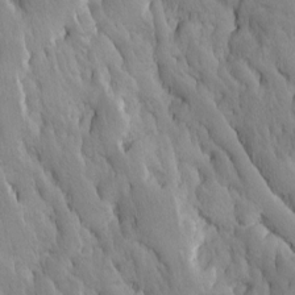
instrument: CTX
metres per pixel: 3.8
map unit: Ave
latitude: -11.1620
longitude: -118.5357
